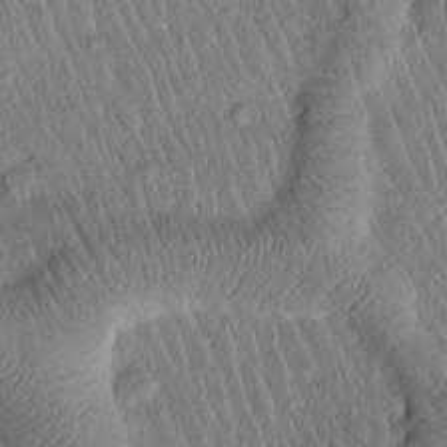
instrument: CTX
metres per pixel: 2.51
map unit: Htu
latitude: -1.6344
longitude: 171.7667
